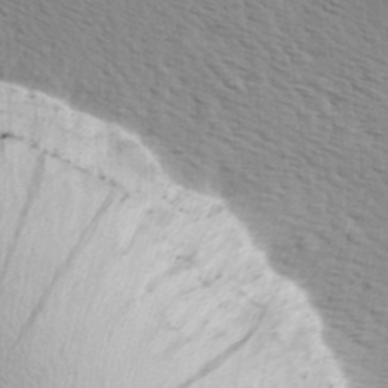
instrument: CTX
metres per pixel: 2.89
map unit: Ave
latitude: 9.7072
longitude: -107.0647
